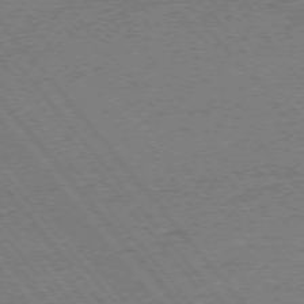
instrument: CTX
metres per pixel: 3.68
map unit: Ap
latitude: -75.2187
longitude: -81.7639
